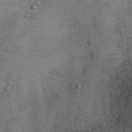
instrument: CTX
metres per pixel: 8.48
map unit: Nhu
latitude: 10.3845
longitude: -24.1199
